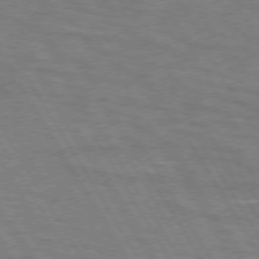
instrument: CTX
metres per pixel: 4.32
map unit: lApd
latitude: 73.1970
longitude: -55.8772
